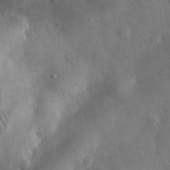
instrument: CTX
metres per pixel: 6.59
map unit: eHh
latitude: 31.8206
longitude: -77.9339
